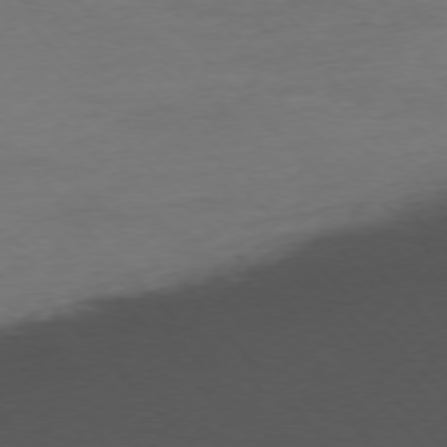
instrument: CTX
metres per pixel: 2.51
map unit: Ap
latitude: -76.9353
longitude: -71.6505
